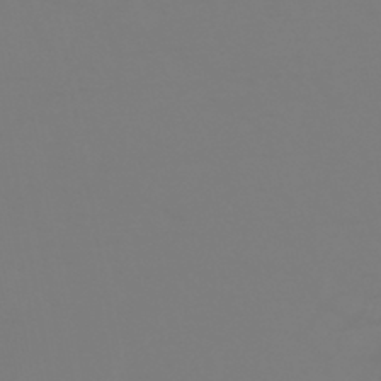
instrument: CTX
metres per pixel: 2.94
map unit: HNhu
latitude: -46.1228
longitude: 90.4629
